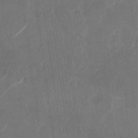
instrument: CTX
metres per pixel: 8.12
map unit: Nhu
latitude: -28.7463
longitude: -71.4048
